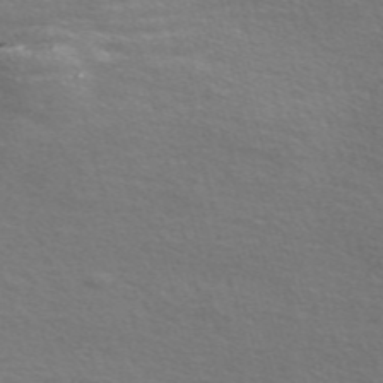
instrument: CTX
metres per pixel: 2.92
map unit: Nve
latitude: -56.5762
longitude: 60.2551
